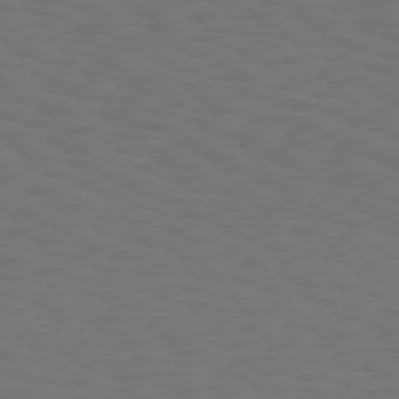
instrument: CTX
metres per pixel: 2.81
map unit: Hpe
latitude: 75.4426
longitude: -133.1781
